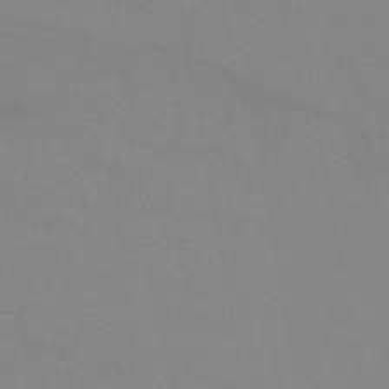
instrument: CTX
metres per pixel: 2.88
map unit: eHb
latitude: -44.2551
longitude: 86.4629
